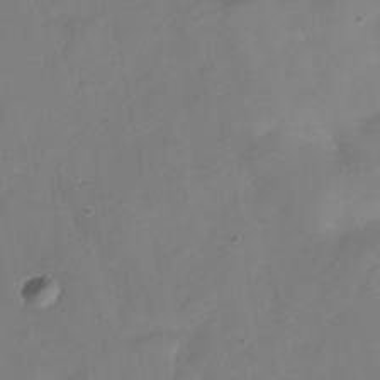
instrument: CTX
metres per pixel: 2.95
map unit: Hve
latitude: -32.0661
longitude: 94.1983
